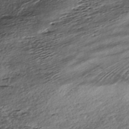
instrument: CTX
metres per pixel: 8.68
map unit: HNhu
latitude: -45.9178
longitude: 106.1039
